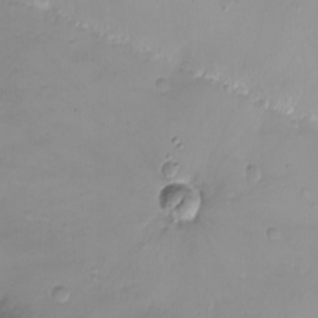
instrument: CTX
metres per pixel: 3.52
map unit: eHh
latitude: -9.7289
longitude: -67.1214
